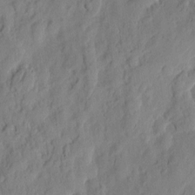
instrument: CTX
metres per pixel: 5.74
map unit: eHh
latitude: 7.5182
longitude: -75.1592
